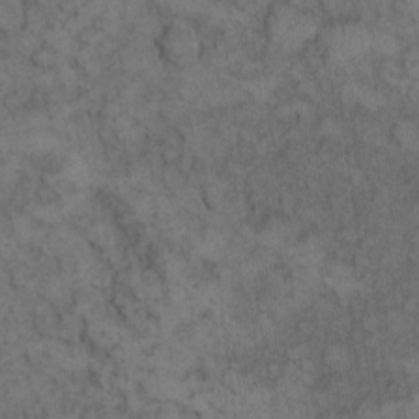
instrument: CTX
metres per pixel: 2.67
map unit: eHh
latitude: 13.2915
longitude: -64.5357
